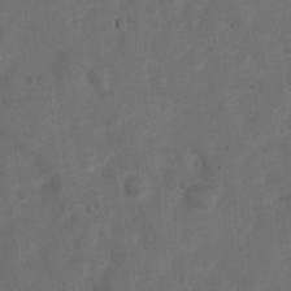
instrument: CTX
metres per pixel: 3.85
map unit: Nhu
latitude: 5.7072
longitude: -23.3859
